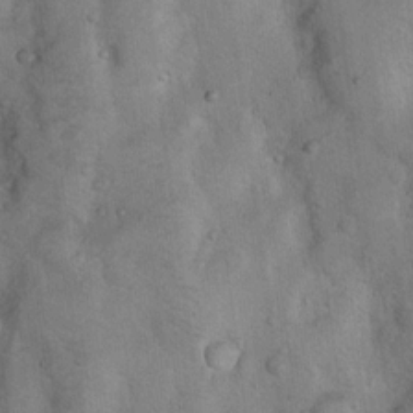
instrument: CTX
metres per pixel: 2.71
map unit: Nhu
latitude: 13.2348
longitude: -27.3671
